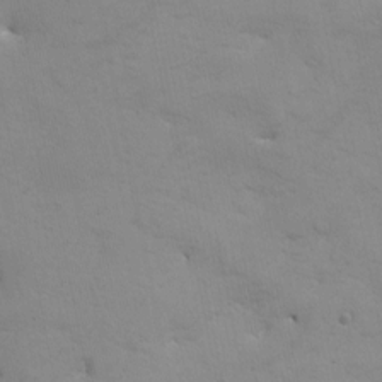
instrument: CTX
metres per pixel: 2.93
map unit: eHh
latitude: -2.6896
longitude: -81.2726
